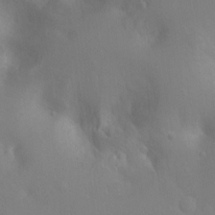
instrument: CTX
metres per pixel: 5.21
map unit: Ht
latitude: -4.8030
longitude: -25.7827
